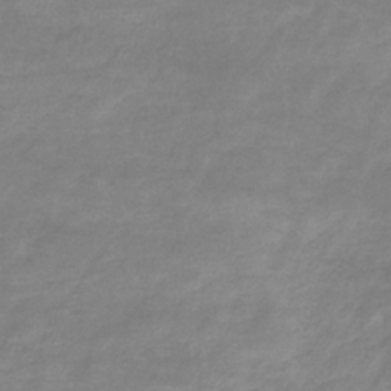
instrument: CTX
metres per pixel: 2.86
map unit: eHb
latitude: -33.5210
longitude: 71.4077
